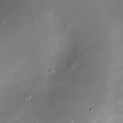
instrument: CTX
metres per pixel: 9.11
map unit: Nhe
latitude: -28.0850
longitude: -109.7260
